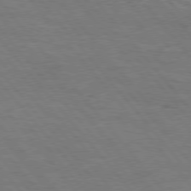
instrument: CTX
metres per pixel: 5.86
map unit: Hpe
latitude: 76.0633
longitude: -151.3859
